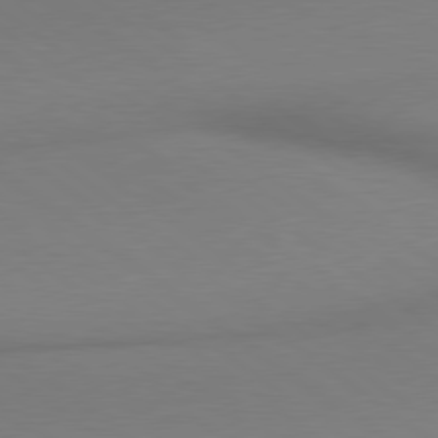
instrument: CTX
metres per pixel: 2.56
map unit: lApd
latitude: 78.9136
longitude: 179.0486
